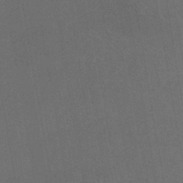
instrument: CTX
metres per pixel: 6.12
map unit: lHb
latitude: -45.1242
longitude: 72.5574
